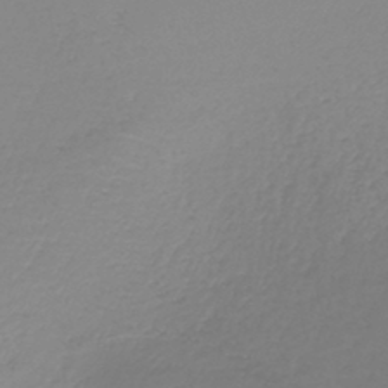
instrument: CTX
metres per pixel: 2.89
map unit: lHb
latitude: -40.9164
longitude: 72.4440
